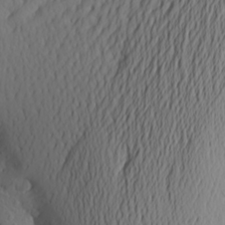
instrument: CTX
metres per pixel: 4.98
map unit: Aa
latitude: 24.8946
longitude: -146.2901
